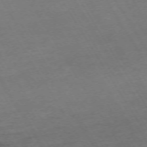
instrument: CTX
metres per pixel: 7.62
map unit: Hpe
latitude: -72.6707
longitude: 9.6533
